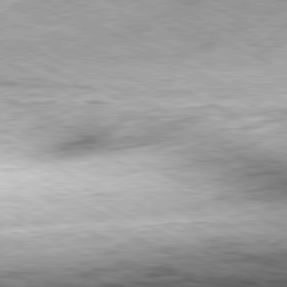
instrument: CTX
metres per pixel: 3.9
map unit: Hpe
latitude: -81.4644
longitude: 10.0661
